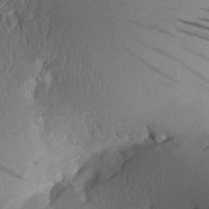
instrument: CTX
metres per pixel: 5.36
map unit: Aa
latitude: 25.6127
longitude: -133.3293
